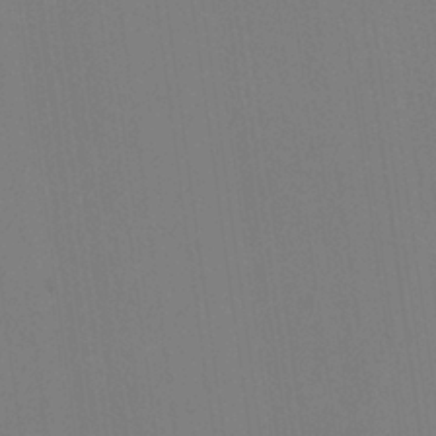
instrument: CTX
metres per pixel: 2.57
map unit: HNhu
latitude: -1.4077
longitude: -1.3103
